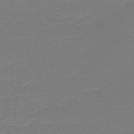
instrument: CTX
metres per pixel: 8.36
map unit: lHb
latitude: -45.4077
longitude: 64.3873
